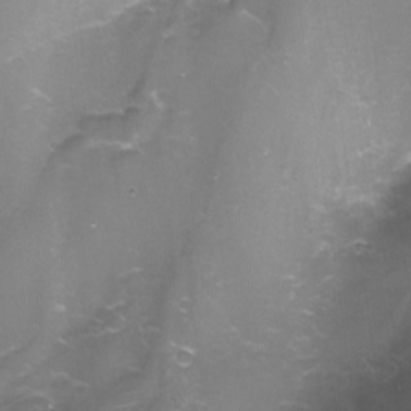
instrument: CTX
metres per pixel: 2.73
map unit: Nhu
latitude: -9.8989
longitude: -76.9513
